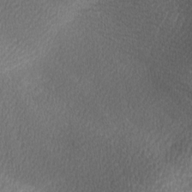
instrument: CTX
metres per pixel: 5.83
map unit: lAa
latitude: 0.6112
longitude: -116.0633
